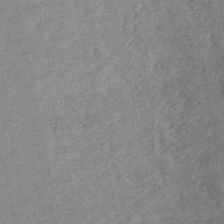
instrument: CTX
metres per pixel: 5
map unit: HNhu
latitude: -48.5763
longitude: 99.4643
